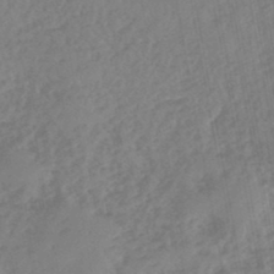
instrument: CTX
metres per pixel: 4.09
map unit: eHb
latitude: -46.2739
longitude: 83.8422
